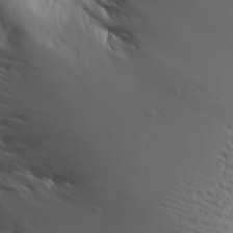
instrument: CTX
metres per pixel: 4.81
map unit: Aa
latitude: 29.6883
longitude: -132.4034
